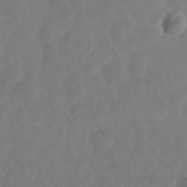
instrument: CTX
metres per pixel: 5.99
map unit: Nhe
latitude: -36.8786
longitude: -177.9339
